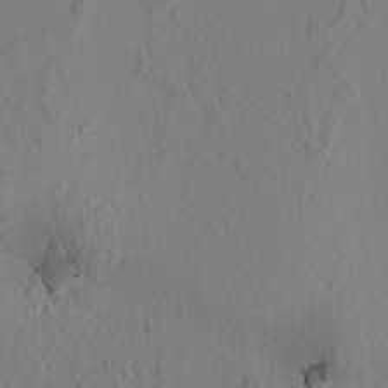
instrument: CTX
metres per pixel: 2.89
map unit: lAvf
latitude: 8.5357
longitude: 165.7289
